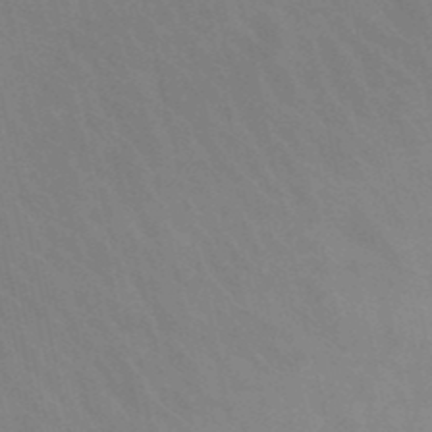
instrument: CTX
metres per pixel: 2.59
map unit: lHb
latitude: -49.2943
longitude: 70.7085
